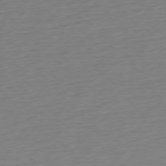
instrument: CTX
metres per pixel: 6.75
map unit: Ap
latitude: -76.1039
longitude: -64.2711
